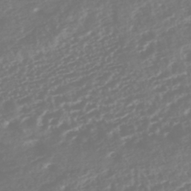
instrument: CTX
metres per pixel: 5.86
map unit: HNhu
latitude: -45.9556
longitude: 101.0486
